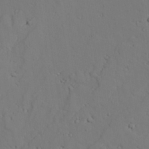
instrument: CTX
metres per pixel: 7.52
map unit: lAvf
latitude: 26.3845
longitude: -110.7246
